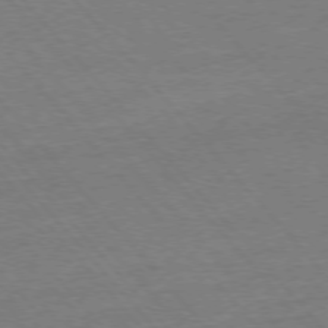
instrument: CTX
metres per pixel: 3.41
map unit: Ap
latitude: -76.7085
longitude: -95.9150
